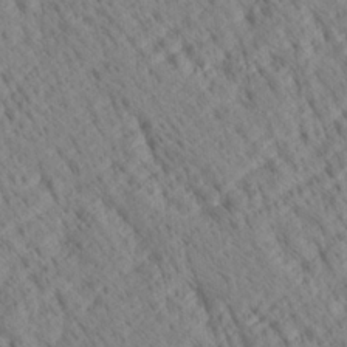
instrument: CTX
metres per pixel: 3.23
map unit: Ave
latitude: 21.0648
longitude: -140.1577
